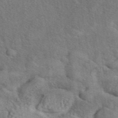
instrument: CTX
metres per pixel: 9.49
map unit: eAb
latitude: 43.1214
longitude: 110.5195
